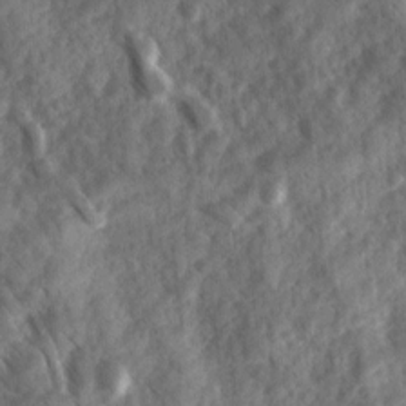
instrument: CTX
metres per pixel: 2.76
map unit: Ave
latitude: 17.1781
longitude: -131.5938
